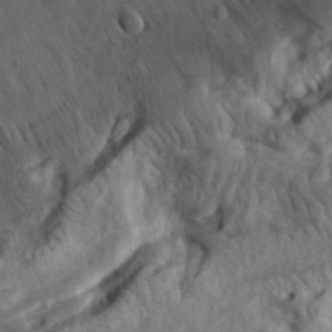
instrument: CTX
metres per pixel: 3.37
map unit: eHh
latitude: 30.4034
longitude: -74.4034
